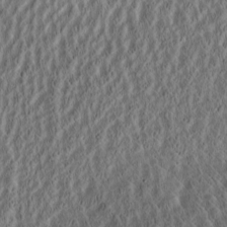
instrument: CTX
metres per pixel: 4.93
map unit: Htu
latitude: -2.6329
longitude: 167.2565
